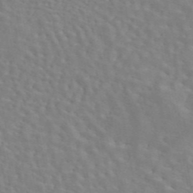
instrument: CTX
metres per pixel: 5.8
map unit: eAb
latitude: 44.4601
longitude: 112.9731
